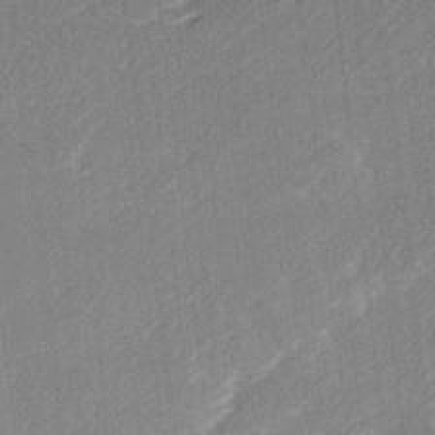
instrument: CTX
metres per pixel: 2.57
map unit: Ave
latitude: 17.3860
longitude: -137.3482
